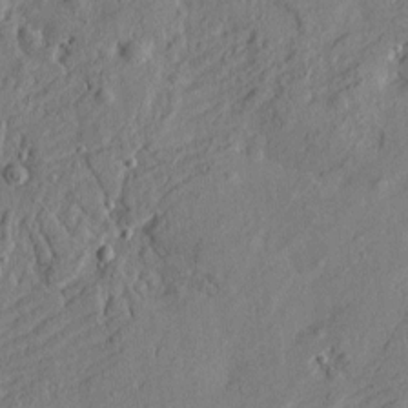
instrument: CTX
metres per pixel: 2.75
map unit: Htu
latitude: -7.6722
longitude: 177.8045
